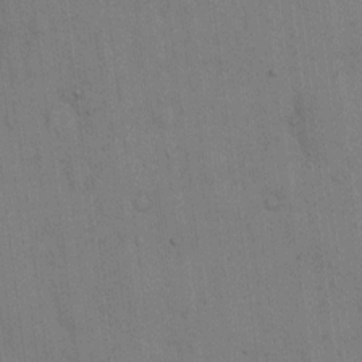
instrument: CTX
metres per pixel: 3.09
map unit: Hto
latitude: 14.2145
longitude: -61.1592
